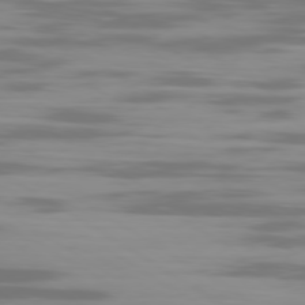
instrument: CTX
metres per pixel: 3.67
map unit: Ap
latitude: -79.7288
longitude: -102.2711
